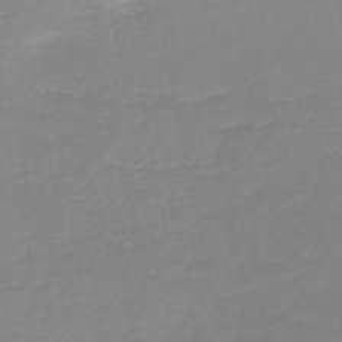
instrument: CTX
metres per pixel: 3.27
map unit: HNb
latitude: -48.7463
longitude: -44.3656
